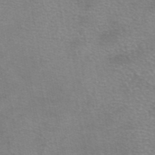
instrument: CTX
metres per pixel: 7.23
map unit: eAb
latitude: 45.9528
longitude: 102.0094
